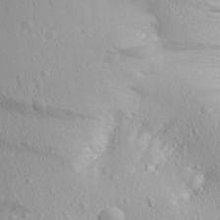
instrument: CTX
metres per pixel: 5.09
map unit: Aa
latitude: 18.7246
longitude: -147.6127
